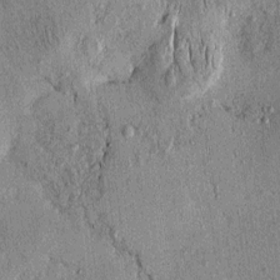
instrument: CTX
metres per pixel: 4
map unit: eHh
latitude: 0.0255
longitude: 15.2943
